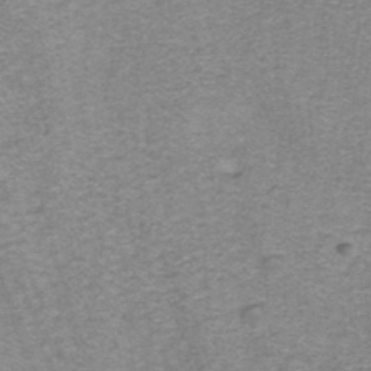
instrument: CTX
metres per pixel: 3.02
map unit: ANa
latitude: -36.1605
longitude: 95.2187
